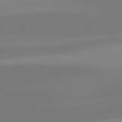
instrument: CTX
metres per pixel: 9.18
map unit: lApd
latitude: 81.6883
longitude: -148.4034
